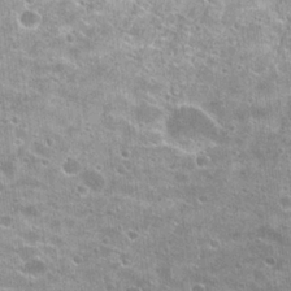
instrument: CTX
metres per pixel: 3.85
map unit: Hto
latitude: 24.5545
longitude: -42.1578
